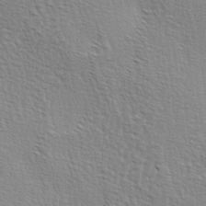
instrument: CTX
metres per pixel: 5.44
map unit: lAa
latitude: -4.0661
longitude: -121.7639
